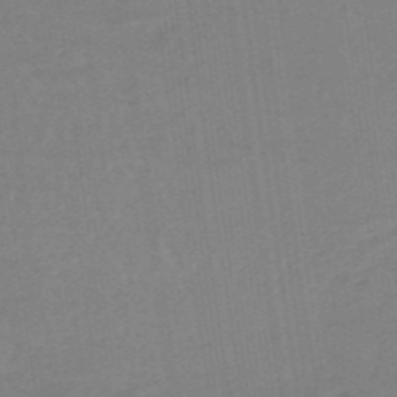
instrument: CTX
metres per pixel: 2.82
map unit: eHb
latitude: -48.1795
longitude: 87.2943
